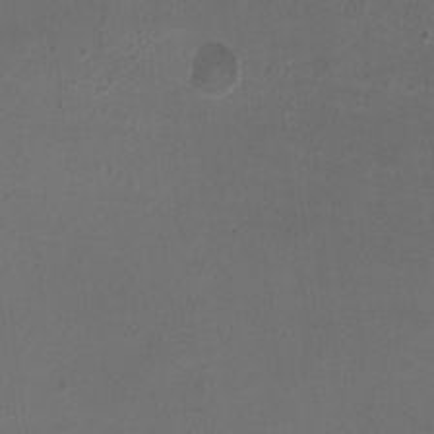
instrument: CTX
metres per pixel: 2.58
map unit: HNhu
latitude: -3.0864
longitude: -2.9136
